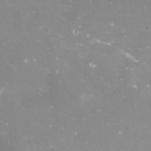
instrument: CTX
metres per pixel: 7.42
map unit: Nve
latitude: -18.3495
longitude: -59.3104
